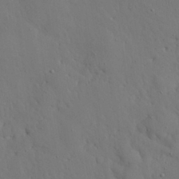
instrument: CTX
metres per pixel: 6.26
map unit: Nhu
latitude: 27.1403
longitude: -72.6302
